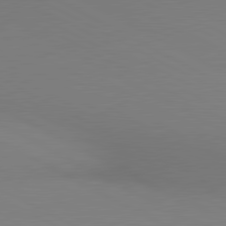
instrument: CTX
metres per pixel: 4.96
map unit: lApd
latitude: 80.7435
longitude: 145.7667
